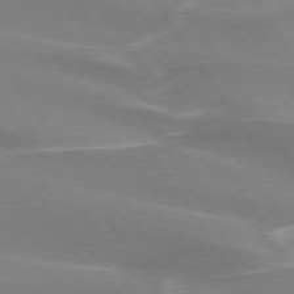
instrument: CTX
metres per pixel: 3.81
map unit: lApd
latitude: 74.0633
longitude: -61.4048
